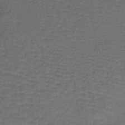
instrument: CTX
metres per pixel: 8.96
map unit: lHb
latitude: -39.8234
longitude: 58.6707
